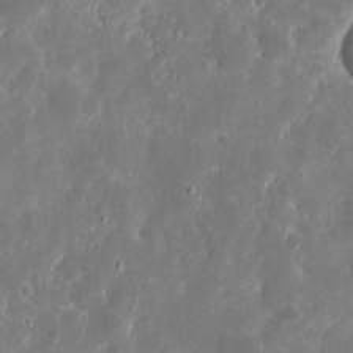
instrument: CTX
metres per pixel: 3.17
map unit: eHh
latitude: 11.0081
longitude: -71.8961
